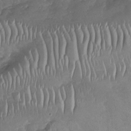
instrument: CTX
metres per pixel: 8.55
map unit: Nhu
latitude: -30.4440
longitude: -60.5168
